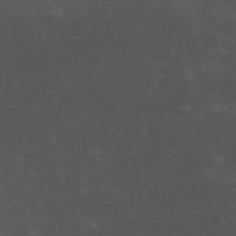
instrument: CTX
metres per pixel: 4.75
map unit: ANa
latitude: 50.0444
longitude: -71.1781
